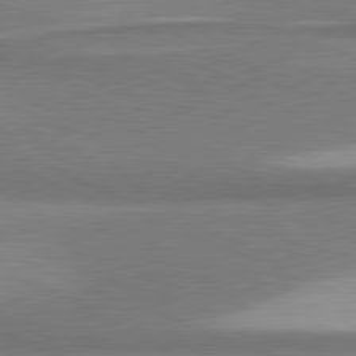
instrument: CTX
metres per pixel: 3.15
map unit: lApd
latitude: 81.6127
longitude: 164.1795
